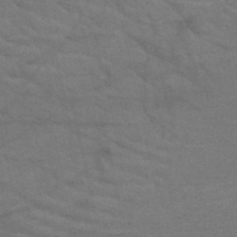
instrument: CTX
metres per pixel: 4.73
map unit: HNb
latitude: -52.9730
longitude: -43.5938
